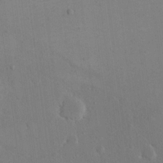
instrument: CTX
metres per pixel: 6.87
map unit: eHh
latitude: 16.5924
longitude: -67.3481
